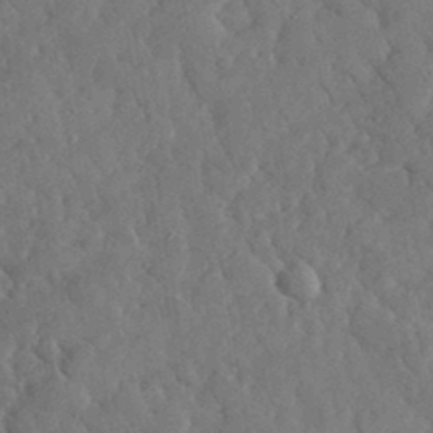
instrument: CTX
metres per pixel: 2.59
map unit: lHvf
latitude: 33.9528
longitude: -86.2333
